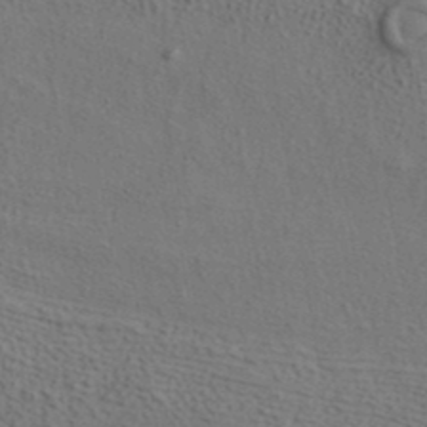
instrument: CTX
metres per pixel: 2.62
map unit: ANa
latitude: 38.6490
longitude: 20.3873
